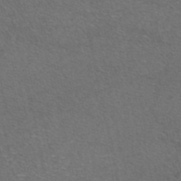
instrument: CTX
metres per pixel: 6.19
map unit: eAb
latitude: 47.6694
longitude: 112.6708
